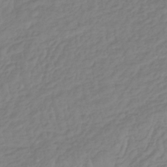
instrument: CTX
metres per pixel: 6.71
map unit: lHb
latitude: -36.5762
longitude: 69.7099
